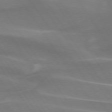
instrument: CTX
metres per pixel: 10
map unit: lApd
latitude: 74.2334
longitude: -61.6316
